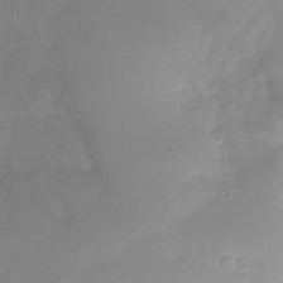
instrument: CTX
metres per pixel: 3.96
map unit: Nhu
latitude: -27.6532
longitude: -59.2726
